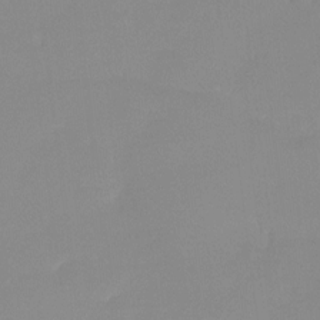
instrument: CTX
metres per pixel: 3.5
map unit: Ht
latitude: -14.5007
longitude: -51.4048
